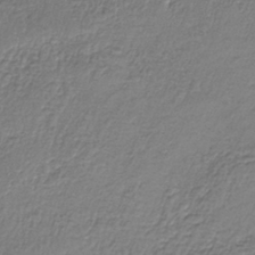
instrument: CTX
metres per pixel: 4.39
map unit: lHb
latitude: -37.2376
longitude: 58.6896
